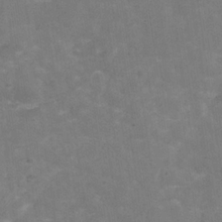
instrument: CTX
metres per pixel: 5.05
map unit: Hve
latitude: -30.2361
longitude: 93.5399
